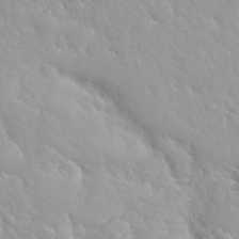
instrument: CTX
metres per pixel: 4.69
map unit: Nhu
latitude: 29.8016
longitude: -55.6883
